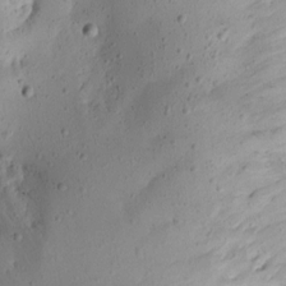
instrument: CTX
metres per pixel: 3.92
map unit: Aa
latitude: 13.0459
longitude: -140.9702
